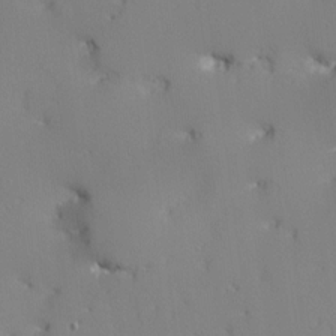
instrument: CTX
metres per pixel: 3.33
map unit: Ave
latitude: 12.2712
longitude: -101.5560
